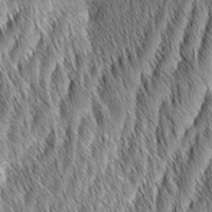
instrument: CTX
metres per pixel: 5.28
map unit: Aa
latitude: 6.3278
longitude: -130.1767
